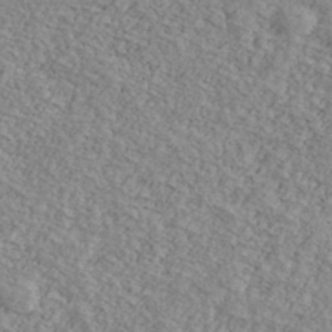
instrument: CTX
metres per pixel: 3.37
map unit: Ave
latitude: 40.7057
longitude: -110.9514
